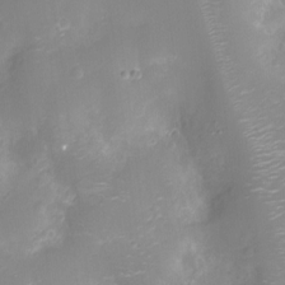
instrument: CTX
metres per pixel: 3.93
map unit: Ht
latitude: -10.7274
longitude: -23.2159
